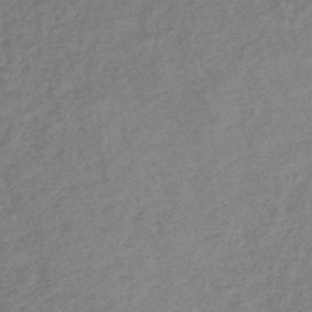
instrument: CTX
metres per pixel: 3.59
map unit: lHb
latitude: -40.6518
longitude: 71.2943
